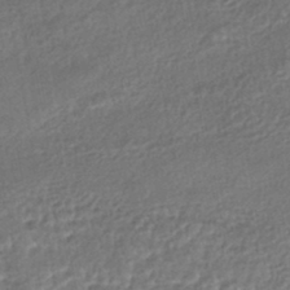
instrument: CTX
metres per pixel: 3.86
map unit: HNhu
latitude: -46.4629
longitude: 102.3117
